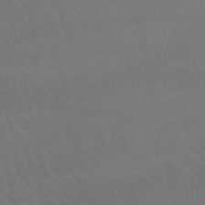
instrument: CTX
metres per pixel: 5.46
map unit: lHb
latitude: -46.7274
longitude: 77.2376
